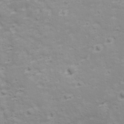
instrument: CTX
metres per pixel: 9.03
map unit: Ave
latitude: 17.5560
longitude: -133.5938
